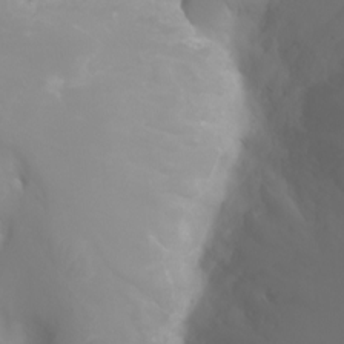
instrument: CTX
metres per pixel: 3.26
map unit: Ht
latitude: -2.4817
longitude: -61.9150
